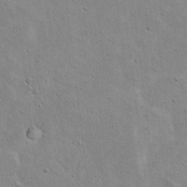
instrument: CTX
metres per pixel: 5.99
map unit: Hto
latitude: 15.9528
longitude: -37.6505
